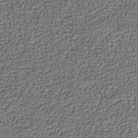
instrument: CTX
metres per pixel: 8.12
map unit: Nhe
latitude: -38.3684
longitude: -87.9339
